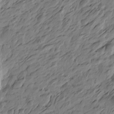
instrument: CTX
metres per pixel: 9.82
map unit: Htu
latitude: -4.8408
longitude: -178.0444
